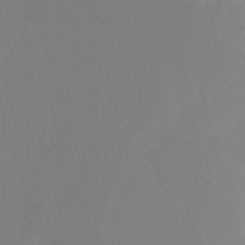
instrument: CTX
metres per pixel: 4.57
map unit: Nhu
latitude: -8.0283
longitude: -80.1200
